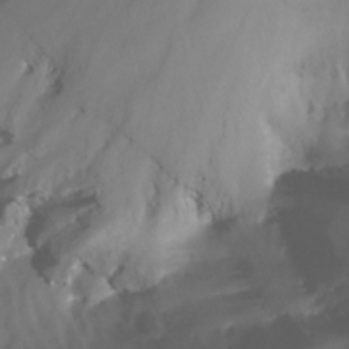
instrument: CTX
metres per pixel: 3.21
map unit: Nhu
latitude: -16.7464
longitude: -50.7246
